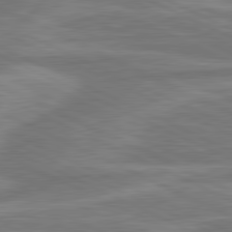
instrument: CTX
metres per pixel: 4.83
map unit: lApd
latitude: 81.1592
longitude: -175.1025
